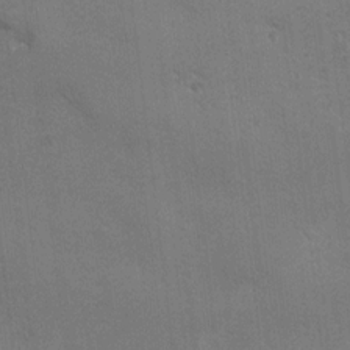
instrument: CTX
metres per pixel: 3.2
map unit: Ave
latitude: -7.7477
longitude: -121.1026
